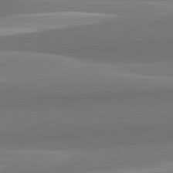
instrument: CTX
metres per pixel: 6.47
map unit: lApd
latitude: 82.5734
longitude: 152.1794
